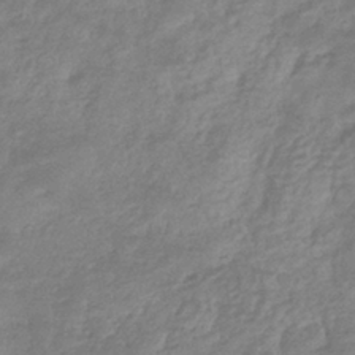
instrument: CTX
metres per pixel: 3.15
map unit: eHb
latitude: -37.9556
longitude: 81.0865
